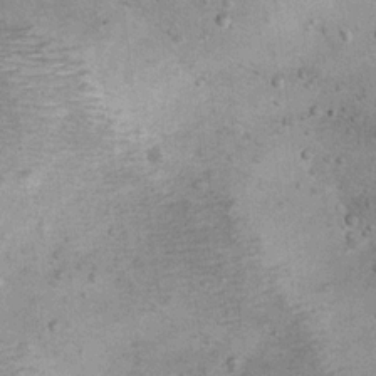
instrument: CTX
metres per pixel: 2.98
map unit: Hto
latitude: 11.6505
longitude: -36.6679
